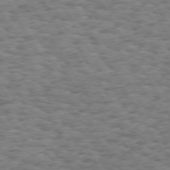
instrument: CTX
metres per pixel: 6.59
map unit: Hpe
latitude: 73.3293
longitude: -129.8772
